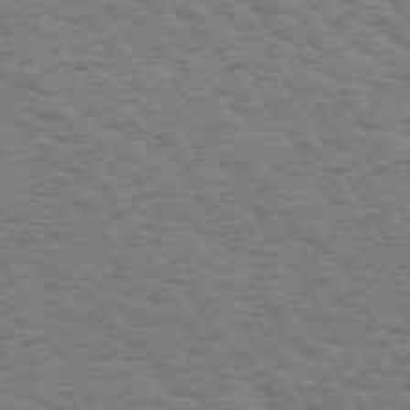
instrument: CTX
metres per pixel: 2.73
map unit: Hpe
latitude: 73.4238
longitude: -143.1214
